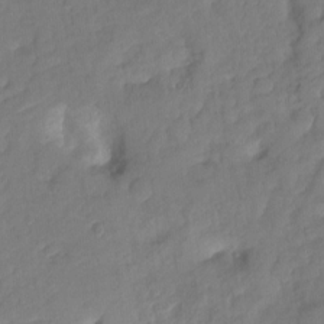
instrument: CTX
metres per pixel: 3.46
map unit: Ht
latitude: -14.5007
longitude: -52.8758
